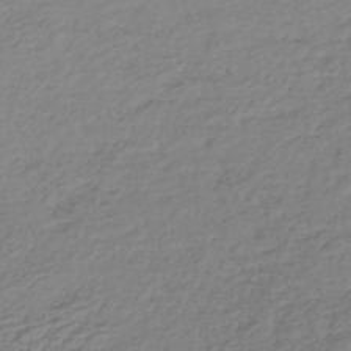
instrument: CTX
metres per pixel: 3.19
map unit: lHb
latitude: -43.0108
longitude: 71.6533
